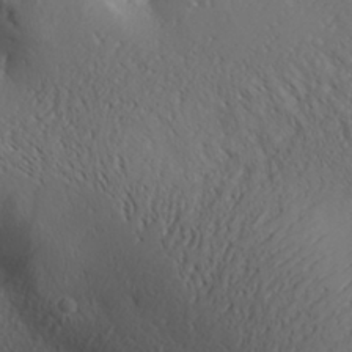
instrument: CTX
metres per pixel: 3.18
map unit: Aa
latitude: 30.9892
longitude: -142.8758
